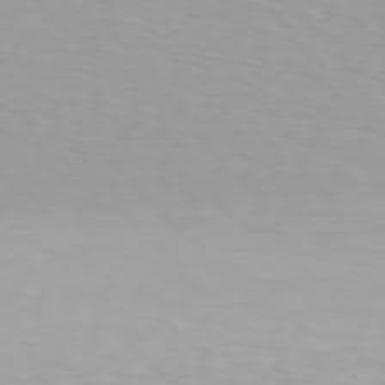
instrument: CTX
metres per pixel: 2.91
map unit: Hpe
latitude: 78.2523
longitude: -136.2523
